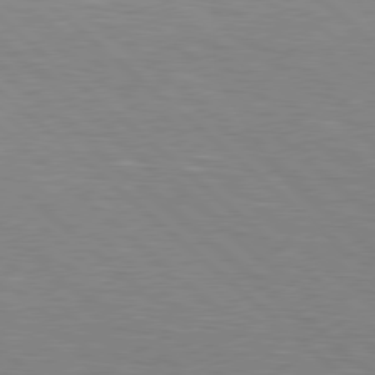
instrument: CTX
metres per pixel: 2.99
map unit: Hpe
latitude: 78.5168
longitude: -139.8016
